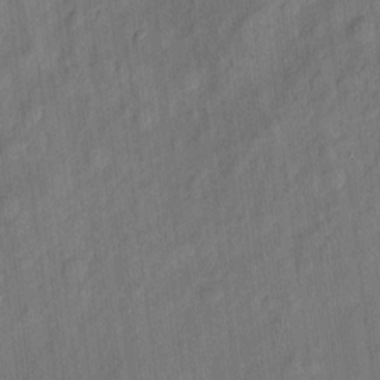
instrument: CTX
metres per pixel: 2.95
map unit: eHh
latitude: 4.9703
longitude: -73.1970
